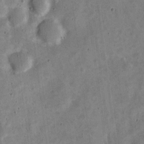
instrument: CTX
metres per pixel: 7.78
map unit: Nve
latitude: -25.9745
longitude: 105.8611
